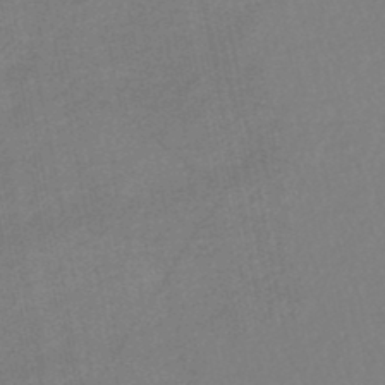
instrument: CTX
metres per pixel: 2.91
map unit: HNhu
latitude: -48.0094
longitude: 101.5777
